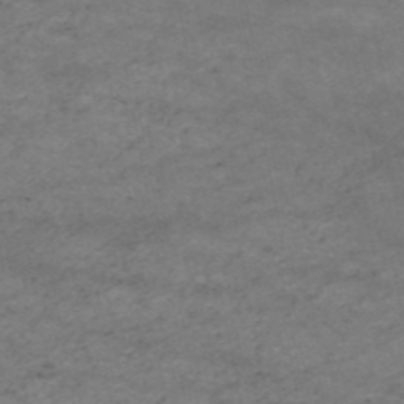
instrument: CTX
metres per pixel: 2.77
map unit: HNb
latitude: -51.9556
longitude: -39.8772
